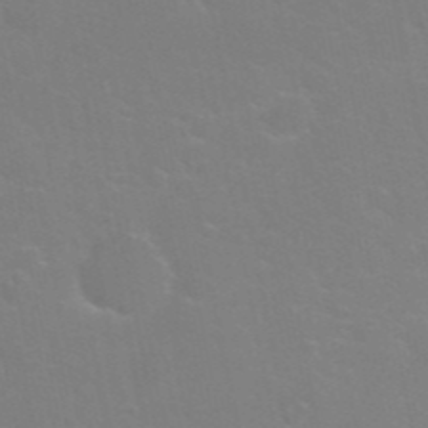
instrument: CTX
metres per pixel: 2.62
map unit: Nhu
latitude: 27.4804
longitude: -61.8772
